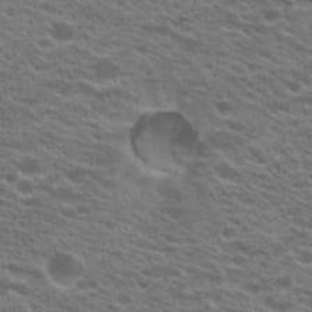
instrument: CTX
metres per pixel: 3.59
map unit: Hto
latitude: 21.1026
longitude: -38.8758
